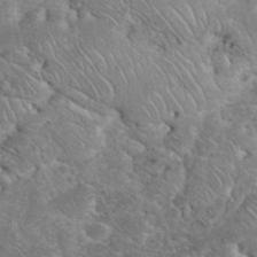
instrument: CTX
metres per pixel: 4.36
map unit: eHh
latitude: 35.4804
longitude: -65.4615
